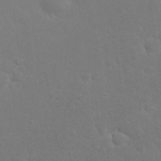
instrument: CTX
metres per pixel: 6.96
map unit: eHh
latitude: 24.0822
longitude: -72.1011
